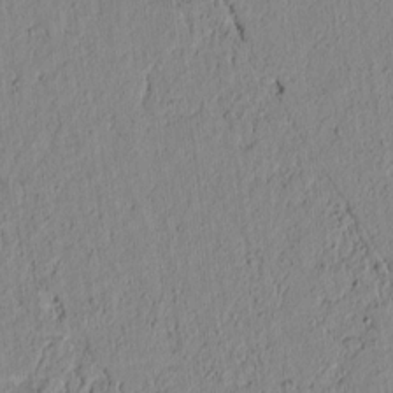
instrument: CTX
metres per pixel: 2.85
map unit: lAvf
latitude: 7.1781
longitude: 164.0472
